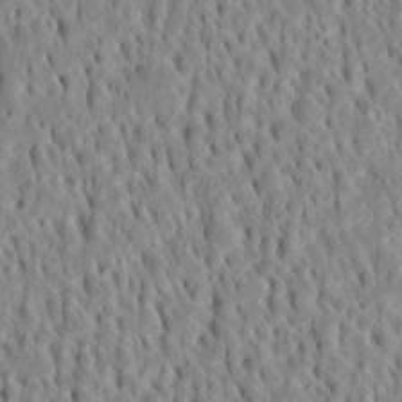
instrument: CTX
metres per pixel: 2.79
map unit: Htu
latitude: -4.6329
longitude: 151.4265
